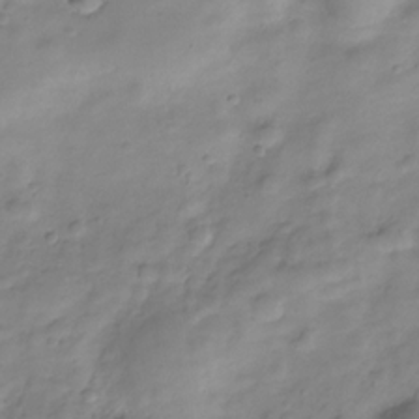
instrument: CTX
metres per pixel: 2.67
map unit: Hve
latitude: -29.3321
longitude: 93.9745
